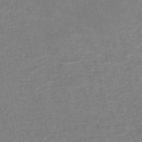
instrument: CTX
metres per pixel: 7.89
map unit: HNb
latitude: -53.0675
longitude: -48.7435
